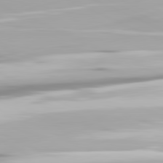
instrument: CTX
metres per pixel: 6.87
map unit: lApd
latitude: 81.4615
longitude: -139.8205
